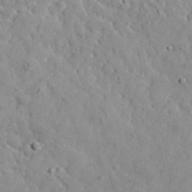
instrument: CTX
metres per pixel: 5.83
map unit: lHvf
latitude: 38.5357
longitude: -92.4412
